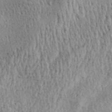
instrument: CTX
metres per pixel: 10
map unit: Aa
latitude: 30.2334
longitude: -136.9892
